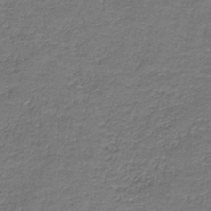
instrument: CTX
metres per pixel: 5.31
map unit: HNb
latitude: -37.1620
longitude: 51.5021
